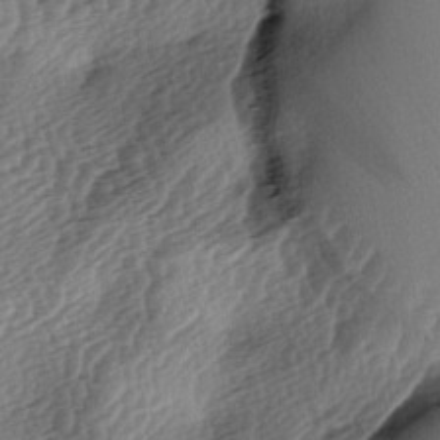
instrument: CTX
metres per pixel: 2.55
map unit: lAa
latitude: -3.8800
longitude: -126.8380
